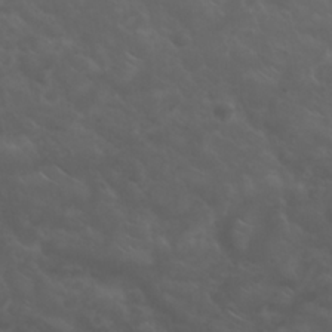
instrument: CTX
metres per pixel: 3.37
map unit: eHh
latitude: 24.6112
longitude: -63.0270
